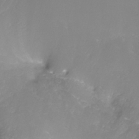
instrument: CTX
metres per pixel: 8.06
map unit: Nhe
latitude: -32.6708
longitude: -93.8961
